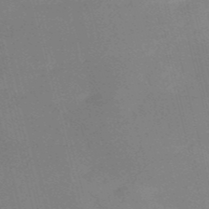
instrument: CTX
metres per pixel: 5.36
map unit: HNb
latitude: -52.1983
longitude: -47.1592
